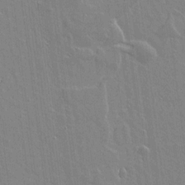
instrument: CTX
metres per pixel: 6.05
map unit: lAvf
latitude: 16.4979
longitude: -127.7828
